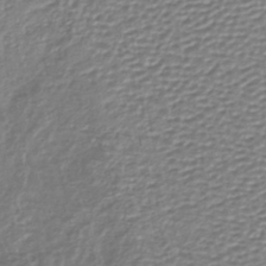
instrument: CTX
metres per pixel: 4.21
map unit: lHb
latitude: -39.0676
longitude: 58.7085
